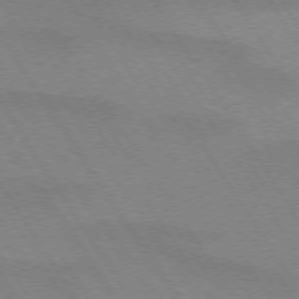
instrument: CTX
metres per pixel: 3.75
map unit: lApd
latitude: 72.8002
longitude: -57.9906
